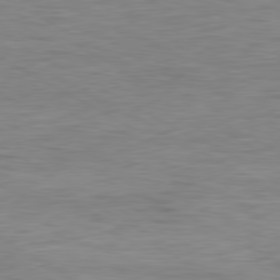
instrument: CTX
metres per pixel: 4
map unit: Ap
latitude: -81.1620
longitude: -78.2901
